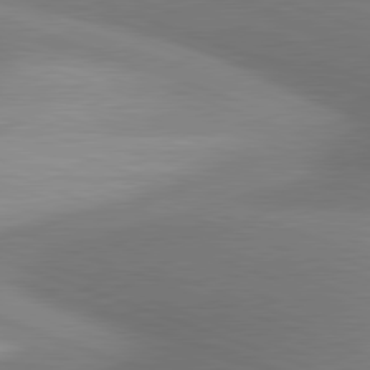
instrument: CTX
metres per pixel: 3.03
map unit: lApd
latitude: 81.2726
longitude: 140.3684
